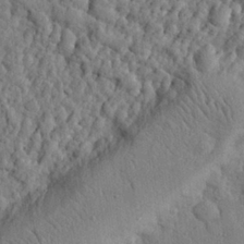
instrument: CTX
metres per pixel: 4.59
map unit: eHh
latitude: 26.9514
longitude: -77.5182
